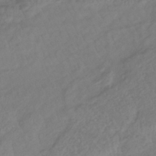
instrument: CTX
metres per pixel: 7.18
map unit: lHb
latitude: -38.1039
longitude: 70.1228
